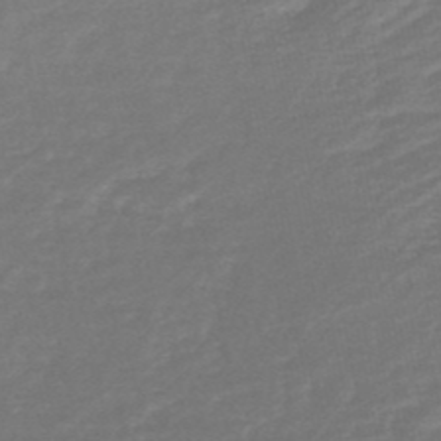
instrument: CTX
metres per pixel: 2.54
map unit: HNb
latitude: -48.8786
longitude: 57.9556
